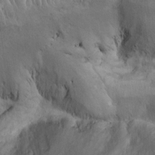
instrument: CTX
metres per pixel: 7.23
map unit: Aa
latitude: -3.4265
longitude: -73.8206
